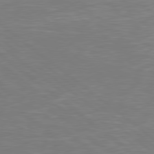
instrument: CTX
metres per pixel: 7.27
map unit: Hpe
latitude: 78.9703
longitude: -125.8772
